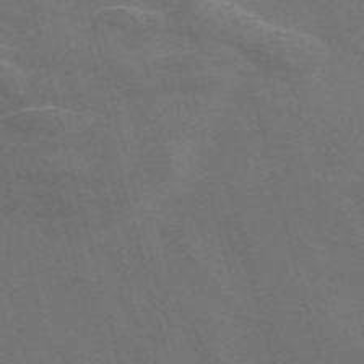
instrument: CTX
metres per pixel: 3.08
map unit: Nve
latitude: -57.9367
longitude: 65.5588
